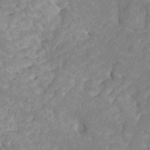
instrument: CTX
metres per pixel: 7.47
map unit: Ht
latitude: -3.7477
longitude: -27.8206
